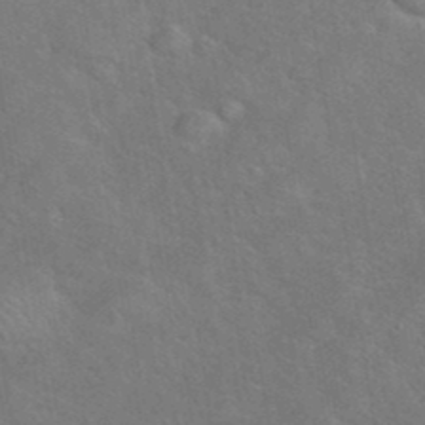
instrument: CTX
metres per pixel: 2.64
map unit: eHh
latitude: 38.1200
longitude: -65.2348
